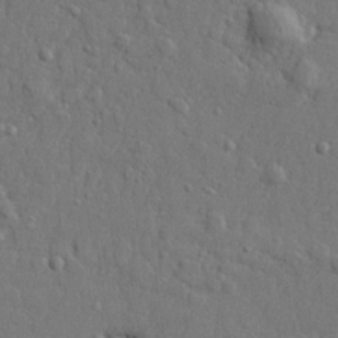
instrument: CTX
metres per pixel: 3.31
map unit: lHvf
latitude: 23.2915
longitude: 143.0108
